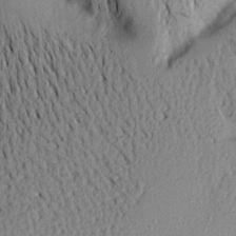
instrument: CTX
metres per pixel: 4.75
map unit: Aa
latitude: 20.0255
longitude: -148.7057
